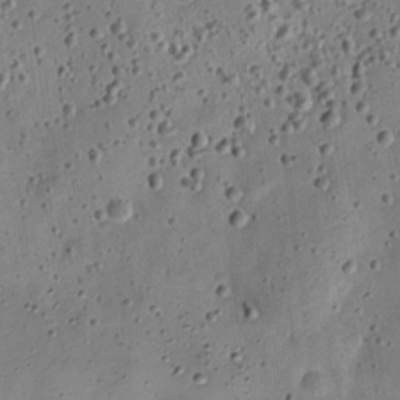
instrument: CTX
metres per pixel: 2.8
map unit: Nve
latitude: -26.2361
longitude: 105.9556
